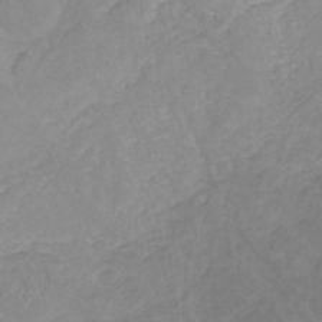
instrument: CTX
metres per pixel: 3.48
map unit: eHb
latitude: -31.2376
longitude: 68.3306
